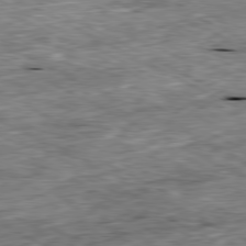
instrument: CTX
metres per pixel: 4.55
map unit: Ap
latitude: -80.7841
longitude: -88.7247
